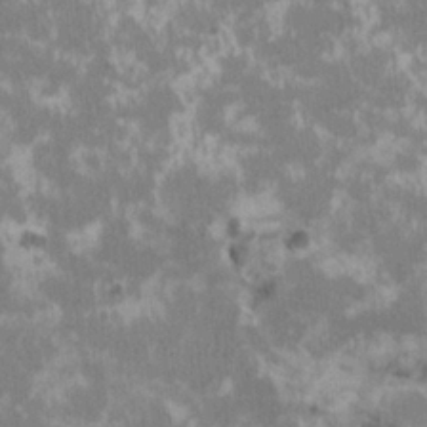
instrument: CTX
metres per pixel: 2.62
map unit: HNhu
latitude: 2.9702
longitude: -4.4034
